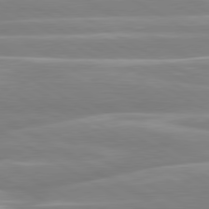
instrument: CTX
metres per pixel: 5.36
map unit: lApd
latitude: 80.3656
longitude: -128.6112
